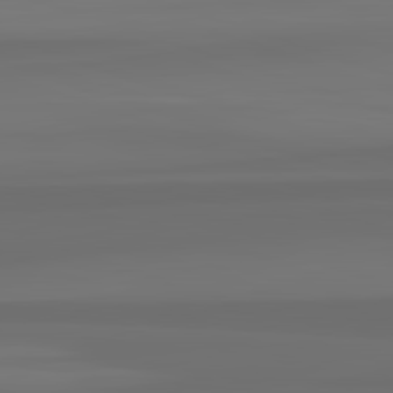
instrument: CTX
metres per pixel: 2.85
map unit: lApd
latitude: 82.9324
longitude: 163.5399
